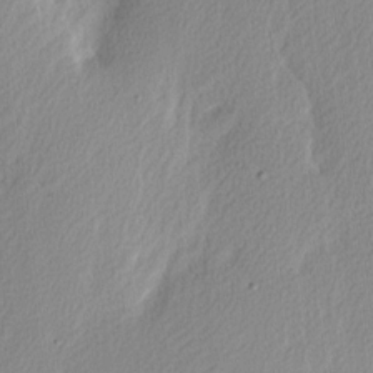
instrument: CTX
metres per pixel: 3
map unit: Nhu
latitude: 2.3845
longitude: -76.7057
